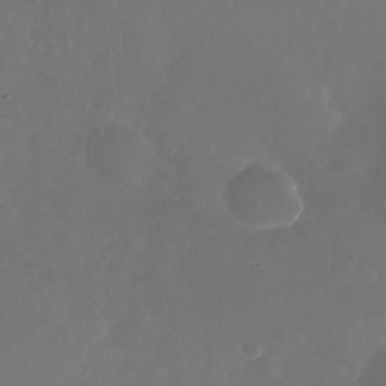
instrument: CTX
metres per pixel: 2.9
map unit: Nhu
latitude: -28.3873
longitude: -71.2915
